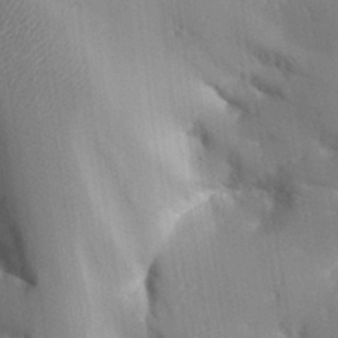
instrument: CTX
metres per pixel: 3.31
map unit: Aa
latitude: 32.7813
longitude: -144.4412
